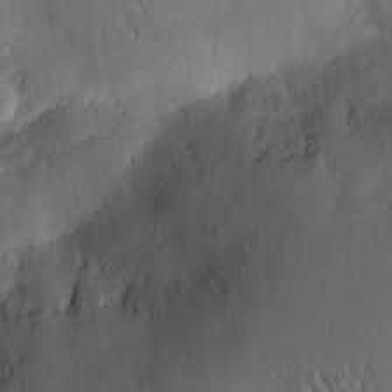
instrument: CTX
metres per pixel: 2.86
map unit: eHh
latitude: 26.7435
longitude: -82.1011
